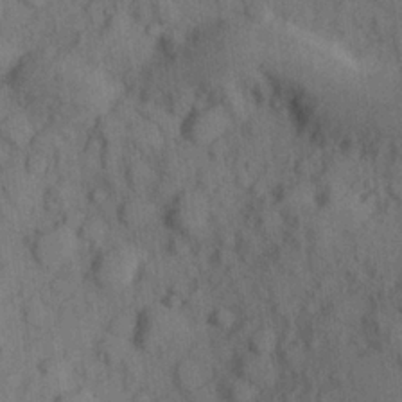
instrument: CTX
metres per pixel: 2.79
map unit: Hve
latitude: 24.7813
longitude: 147.8611
